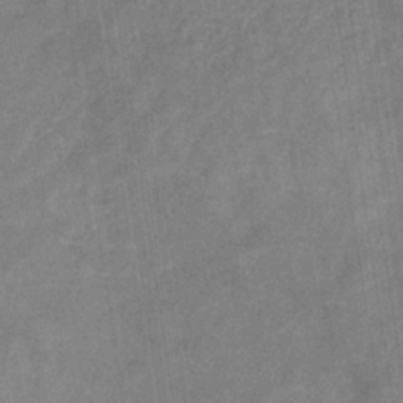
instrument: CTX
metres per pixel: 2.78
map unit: eHb
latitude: -34.5196
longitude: 74.5007
